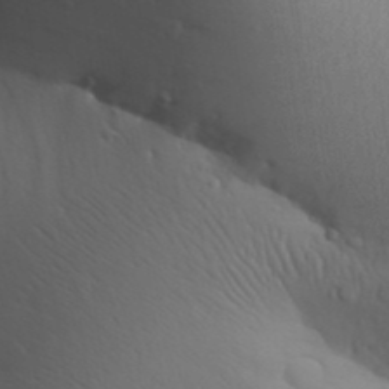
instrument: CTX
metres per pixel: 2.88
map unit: Aa
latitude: 30.5546
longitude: -145.8772
